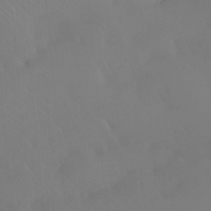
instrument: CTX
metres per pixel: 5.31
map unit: Htu
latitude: -15.7100
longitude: -47.1970
